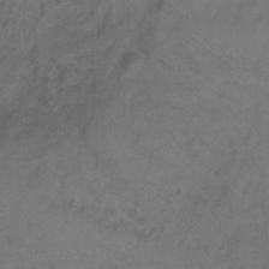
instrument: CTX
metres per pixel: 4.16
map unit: Ht
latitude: 1.2915
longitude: -33.3671
